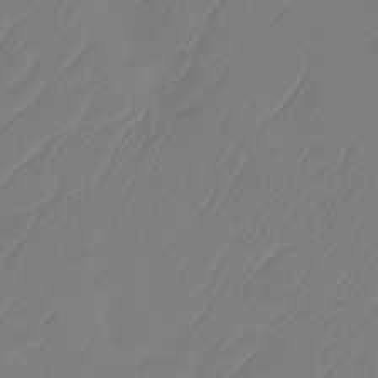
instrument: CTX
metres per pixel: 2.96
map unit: Ht
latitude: -14.5007
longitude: -49.3860
